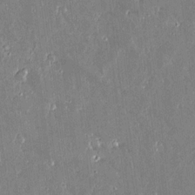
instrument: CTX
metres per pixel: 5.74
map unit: lAvf
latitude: 14.3846
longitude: -128.1767
